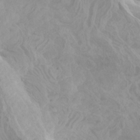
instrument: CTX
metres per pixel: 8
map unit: Htu
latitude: -6.2739
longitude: -75.4993
